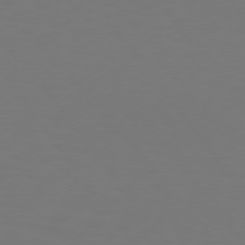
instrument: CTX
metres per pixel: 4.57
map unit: Hpe
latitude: 74.8569
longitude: -123.6883
